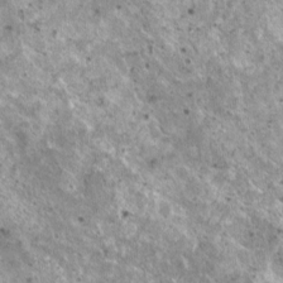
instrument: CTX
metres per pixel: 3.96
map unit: HNhu
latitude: 2.8380
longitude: 5.6155
